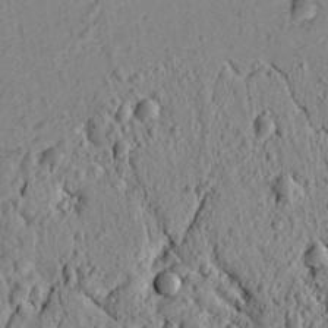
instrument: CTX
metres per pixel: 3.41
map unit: lAvf
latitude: 6.5735
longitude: 165.8045
